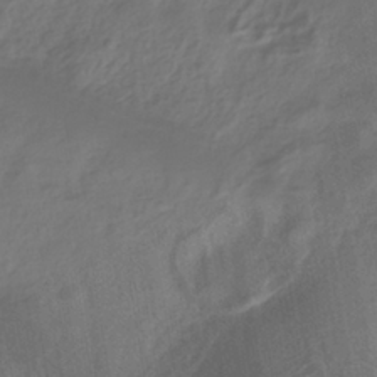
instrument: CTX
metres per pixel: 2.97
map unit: ANa
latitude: -37.8611
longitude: 95.0297
